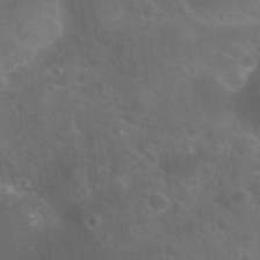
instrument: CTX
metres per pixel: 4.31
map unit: Nhu
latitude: 27.4427
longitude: -55.7827
